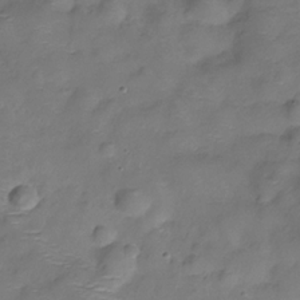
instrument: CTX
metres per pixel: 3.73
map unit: Hve
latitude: -30.3117
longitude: 95.0297
